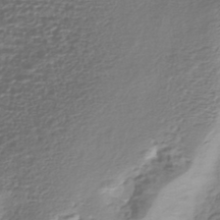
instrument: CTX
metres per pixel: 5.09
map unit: HNhu
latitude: -43.6532
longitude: 102.4062
